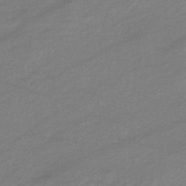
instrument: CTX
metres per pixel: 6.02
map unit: eHb
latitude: -37.2753
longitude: 75.7100
